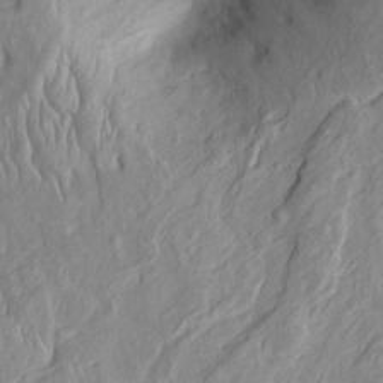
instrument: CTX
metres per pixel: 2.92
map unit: Htu
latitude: -5.9556
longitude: 152.2739
